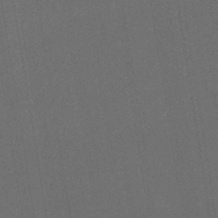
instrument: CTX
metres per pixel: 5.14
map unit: lHb
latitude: -44.9353
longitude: 72.5574
